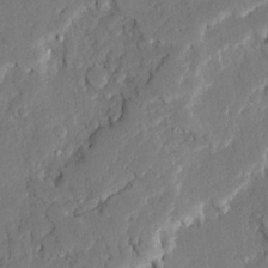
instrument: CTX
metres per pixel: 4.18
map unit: Ave
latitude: 22.4979
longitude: -129.8205
